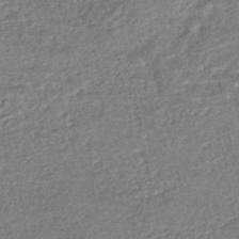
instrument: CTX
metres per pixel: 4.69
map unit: HNhu
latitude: -47.6722
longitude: 102.3306
